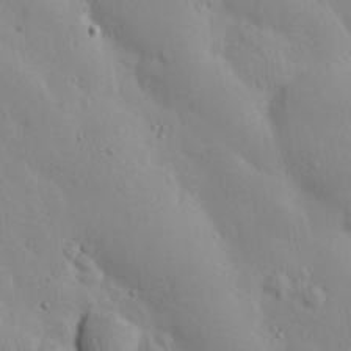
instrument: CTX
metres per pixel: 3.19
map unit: Nhu
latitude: 23.8772
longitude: -72.5168
